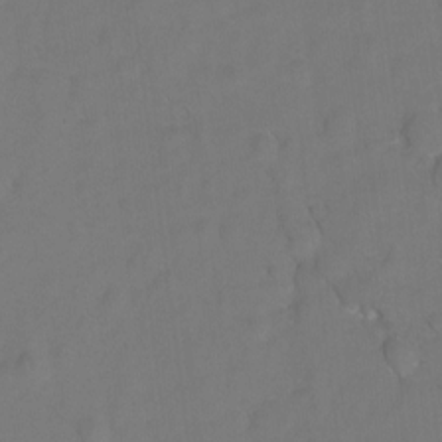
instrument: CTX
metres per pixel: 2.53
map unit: Hto
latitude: 5.8016
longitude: -31.2159
